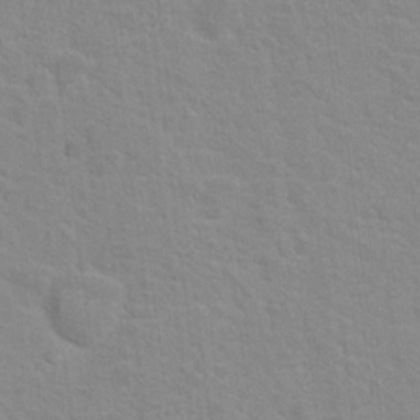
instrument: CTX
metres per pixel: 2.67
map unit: Nhu
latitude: 16.6679
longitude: -31.1026
